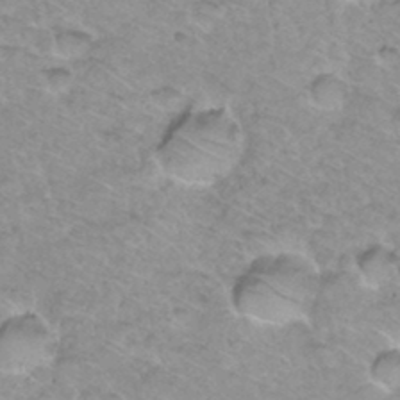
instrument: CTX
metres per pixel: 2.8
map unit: Hto
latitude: 34.9324
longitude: -48.6113
